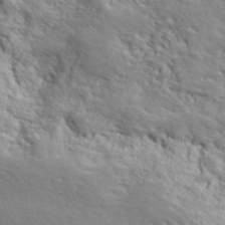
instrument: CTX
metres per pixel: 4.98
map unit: lHvf
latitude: 42.1956
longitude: -88.2523
